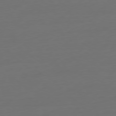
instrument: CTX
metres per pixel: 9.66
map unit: Ap
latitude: -79.4832
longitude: -64.8947
